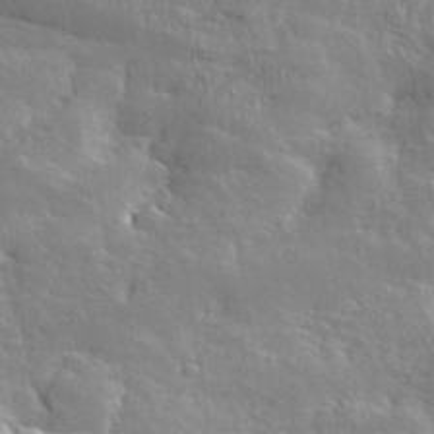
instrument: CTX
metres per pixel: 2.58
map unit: eHh
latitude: 36.4412
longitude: -132.7246
